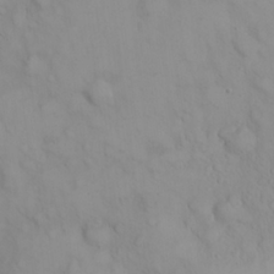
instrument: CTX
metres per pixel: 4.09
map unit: eHh
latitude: 22.6868
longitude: -61.4048
